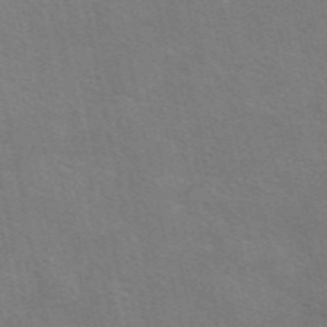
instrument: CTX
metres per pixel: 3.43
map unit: eAb
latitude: 51.1214
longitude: 112.8786
